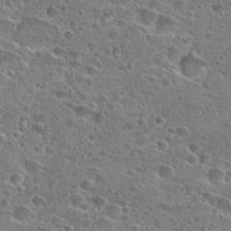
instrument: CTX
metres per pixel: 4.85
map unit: Hto
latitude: 25.5749
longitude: -45.9339
